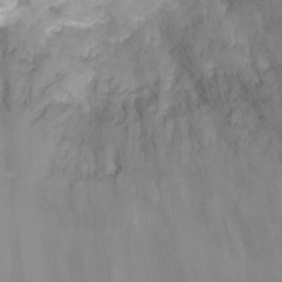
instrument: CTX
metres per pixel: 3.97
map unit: Ht
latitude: -4.4629
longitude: -28.9891
